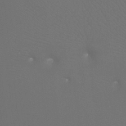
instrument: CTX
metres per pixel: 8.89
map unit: Ht
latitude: -7.7477
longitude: -32.8947
